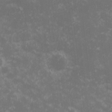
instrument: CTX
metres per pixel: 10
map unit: eHh
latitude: -0.8786
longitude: -85.3671
